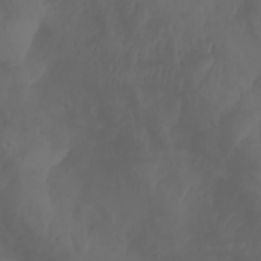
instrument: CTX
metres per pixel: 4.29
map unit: Aa
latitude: -7.9745
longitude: -79.3671
